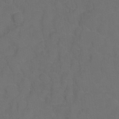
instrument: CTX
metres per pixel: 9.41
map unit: Hto
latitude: 3.3859
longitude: -32.7813
